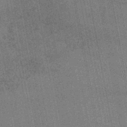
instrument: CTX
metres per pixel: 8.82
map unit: lHb
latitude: -46.0850
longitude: 68.3117
